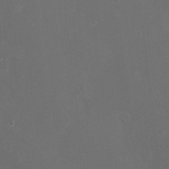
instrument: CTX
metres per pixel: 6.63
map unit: eHh
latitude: -4.5196
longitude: 19.4643
